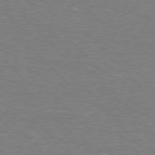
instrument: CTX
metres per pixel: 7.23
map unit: Hpe
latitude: 76.8758
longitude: -151.4993
